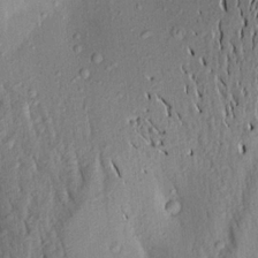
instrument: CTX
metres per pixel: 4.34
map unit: Aa
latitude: 19.6694
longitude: -148.6491
